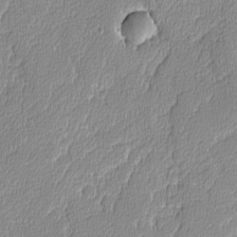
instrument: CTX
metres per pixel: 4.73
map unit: lAvf
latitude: -8.2928
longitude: -114.3089
